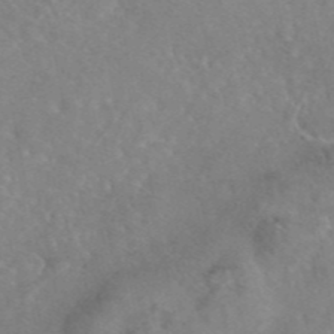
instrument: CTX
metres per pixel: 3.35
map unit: eAb
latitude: 45.3292
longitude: 107.8423
